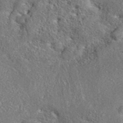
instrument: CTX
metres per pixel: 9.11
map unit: eAb
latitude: 37.2537
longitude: 112.6141
